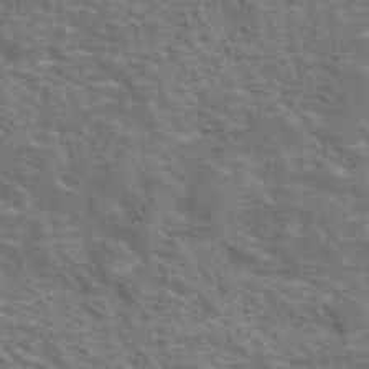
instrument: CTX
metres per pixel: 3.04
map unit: eAb
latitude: 43.9150
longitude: 107.7667
